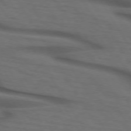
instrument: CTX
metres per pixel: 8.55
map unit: lApd
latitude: 73.4805
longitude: -74.1389
